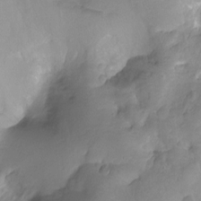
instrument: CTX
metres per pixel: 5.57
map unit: Ht
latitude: -10.0283
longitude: -39.8394
